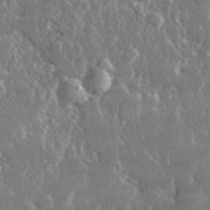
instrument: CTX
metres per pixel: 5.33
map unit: lHvf
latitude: 31.7261
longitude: -90.8380
